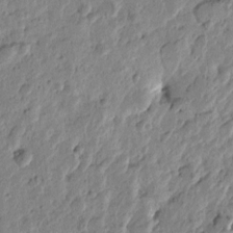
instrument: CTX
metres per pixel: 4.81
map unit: Htu
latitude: -0.8030
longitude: -177.7638
